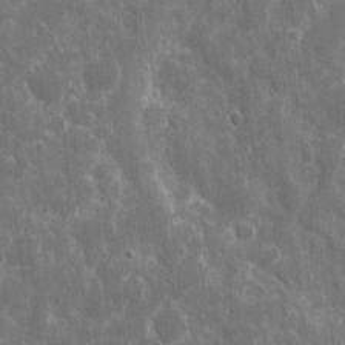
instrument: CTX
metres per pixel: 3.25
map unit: eHh
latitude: 7.6694
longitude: -69.9717
